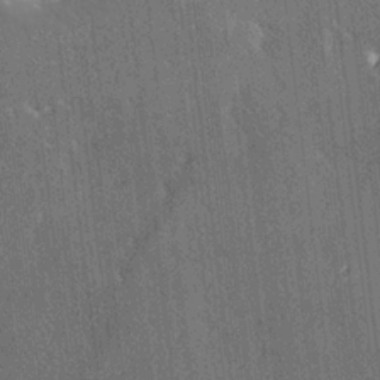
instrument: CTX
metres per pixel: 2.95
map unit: Ave
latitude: 20.4412
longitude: -137.7639
